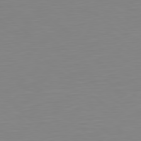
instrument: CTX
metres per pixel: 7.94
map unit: Hpe
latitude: 78.8002
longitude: -141.3103
